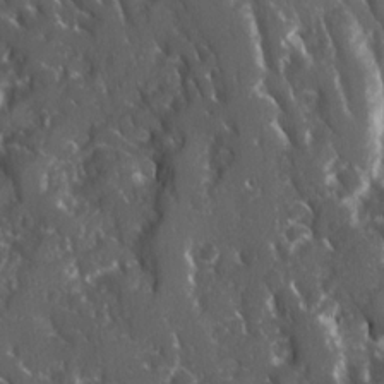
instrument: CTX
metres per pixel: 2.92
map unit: Ave
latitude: 15.9339
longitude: -131.0459
